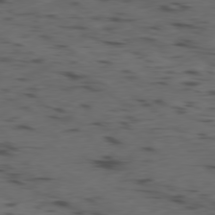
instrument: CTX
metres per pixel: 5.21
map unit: Ap
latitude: -79.5399
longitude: -61.8394
